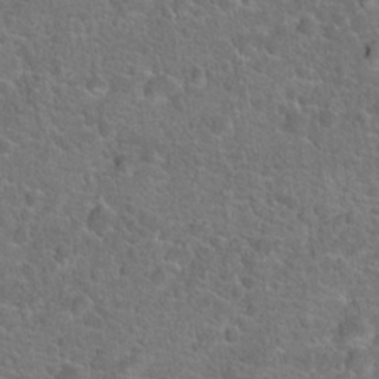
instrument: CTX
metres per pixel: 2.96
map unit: Hto
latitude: 19.7638
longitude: -43.7639
